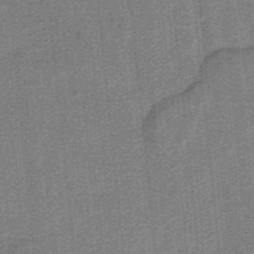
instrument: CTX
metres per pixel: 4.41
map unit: HNb
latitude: -36.0283
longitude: 57.4832
